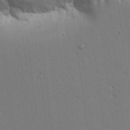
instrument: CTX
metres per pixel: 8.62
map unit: Aa
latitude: 21.9717
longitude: -124.9324
